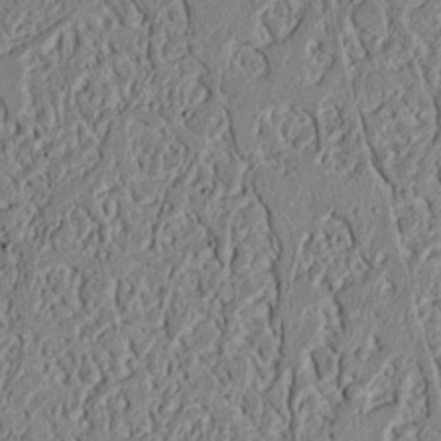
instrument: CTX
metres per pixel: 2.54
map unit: Nhu
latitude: 16.8380
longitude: -74.4223
